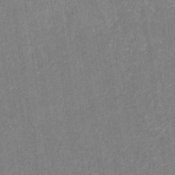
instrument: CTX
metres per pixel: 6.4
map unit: eHb
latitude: -30.6707
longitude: 69.2376
